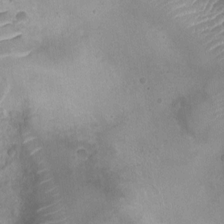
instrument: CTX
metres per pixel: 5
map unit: Ht
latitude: -4.1416
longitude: -19.5182
